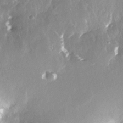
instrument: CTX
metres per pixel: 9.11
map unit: Nhe
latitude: -27.9178
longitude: -110.1200
